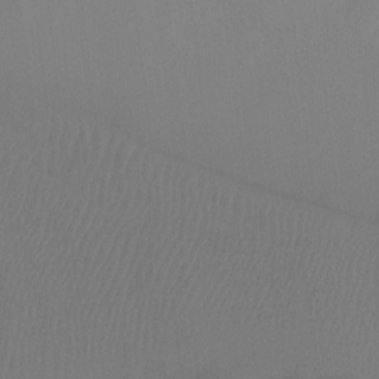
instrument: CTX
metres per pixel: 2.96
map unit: Ht
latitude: -7.0108
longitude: -30.9892
